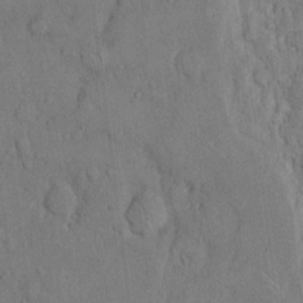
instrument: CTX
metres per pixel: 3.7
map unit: Hto
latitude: 10.1578
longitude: -60.5357
